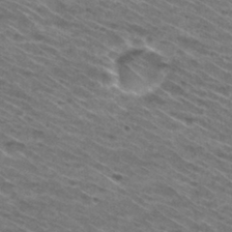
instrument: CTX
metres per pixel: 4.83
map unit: Hto
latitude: 30.8569
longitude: -46.2145
